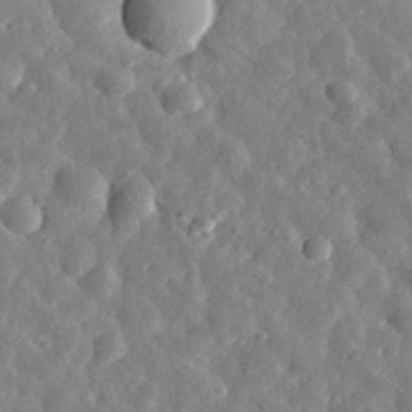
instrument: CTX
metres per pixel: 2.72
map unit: eHh
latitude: 33.2159
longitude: -78.6302
